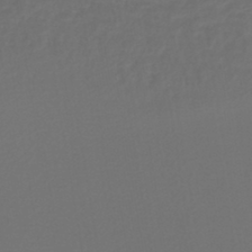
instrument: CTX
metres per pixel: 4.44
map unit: lHb
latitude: -43.2564
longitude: 65.8612
